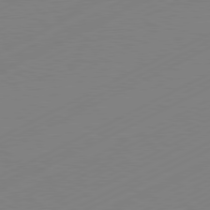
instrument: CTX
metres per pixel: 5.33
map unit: Hpe
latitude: -81.5966
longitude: 13.1053
